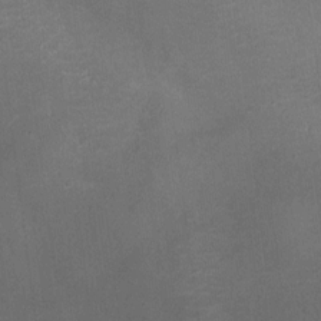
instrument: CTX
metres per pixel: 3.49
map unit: HNhu
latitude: -2.1983
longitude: -7.6316
